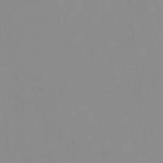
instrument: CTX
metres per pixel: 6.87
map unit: HNhu
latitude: -1.4266
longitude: -6.3467
